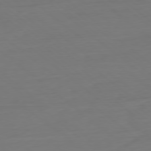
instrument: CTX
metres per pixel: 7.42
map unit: Ap
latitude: -78.5762
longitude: -76.8191
